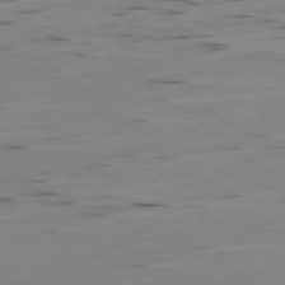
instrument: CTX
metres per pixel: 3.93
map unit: Ap
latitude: -79.0864
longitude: -63.6694
